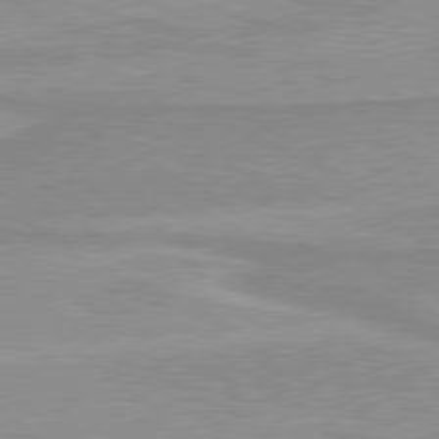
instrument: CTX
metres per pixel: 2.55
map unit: lApd
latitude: 80.1767
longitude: 170.8408
